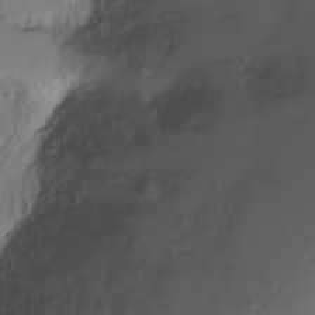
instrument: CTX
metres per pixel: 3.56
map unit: Ht
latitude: -3.5588
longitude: -29.0836
